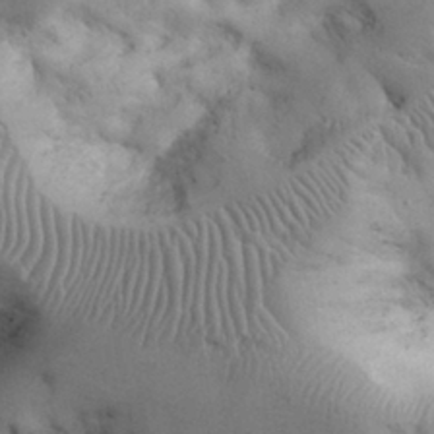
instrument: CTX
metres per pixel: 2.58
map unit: eHh
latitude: 31.6694
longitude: -68.0633
